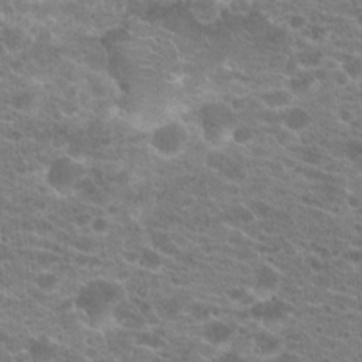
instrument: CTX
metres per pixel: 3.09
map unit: Hto
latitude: 20.9325
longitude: -39.1214
